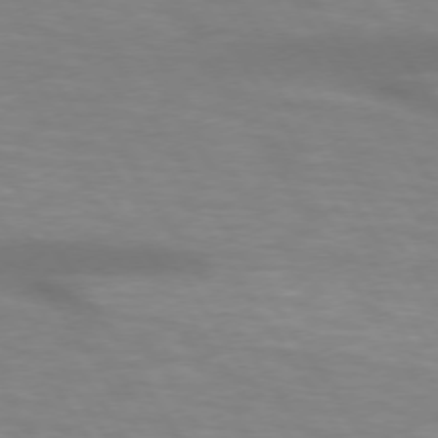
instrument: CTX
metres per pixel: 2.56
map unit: lApd
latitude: 73.8962
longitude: -53.5560
